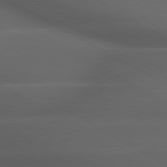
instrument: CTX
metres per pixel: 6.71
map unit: lApd
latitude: 79.2537
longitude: -119.0458
